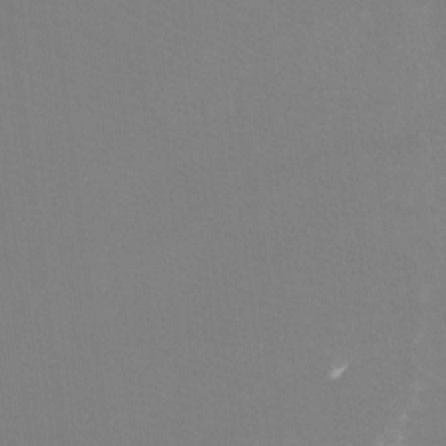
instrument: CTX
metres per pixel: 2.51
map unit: Ht
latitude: -8.3306
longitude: -33.4993
